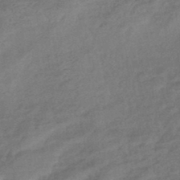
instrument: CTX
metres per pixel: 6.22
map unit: eHb
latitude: -42.7274
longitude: 83.7289
